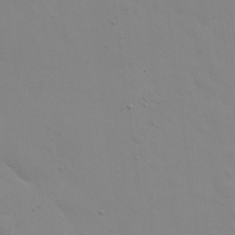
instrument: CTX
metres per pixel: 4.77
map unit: eHh
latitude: 24.5734
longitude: -65.7827
